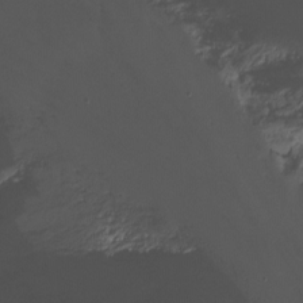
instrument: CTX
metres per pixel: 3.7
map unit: Nhu
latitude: -12.9920
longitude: -51.4048
